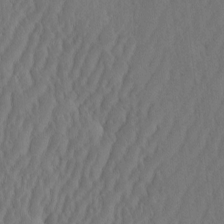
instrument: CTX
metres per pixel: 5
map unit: eHh
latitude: -2.4062
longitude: 16.2929
